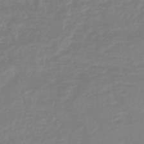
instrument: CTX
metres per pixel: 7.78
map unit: lHb
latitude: -44.5385
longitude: 75.7289
